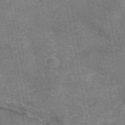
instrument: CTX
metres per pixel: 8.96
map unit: eAb
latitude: 47.0837
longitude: 103.7100
